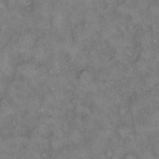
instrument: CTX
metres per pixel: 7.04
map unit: eHh
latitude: 14.1767
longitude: -64.0444
